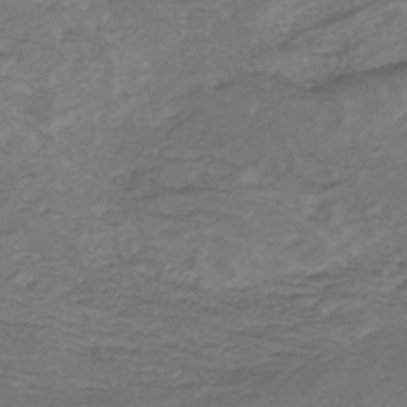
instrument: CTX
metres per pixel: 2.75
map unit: HNhu
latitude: -48.3684
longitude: 28.2928
